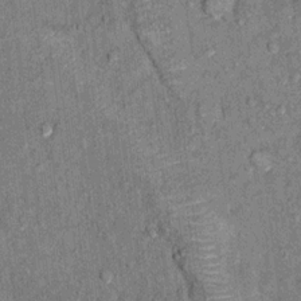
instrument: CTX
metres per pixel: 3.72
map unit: Ht
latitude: 9.8017
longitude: -37.4048
